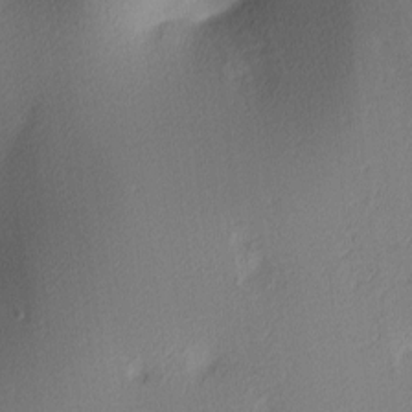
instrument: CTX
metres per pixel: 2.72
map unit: lAa
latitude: 3.5938
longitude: -116.1578
